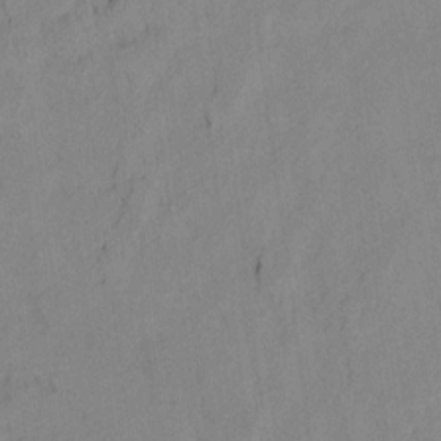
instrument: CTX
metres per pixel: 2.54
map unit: lAvf
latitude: 8.1200
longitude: 166.2361
